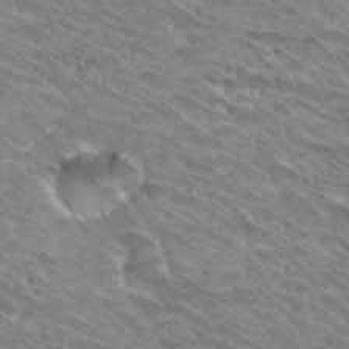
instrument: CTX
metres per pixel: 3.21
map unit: Hto
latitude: 31.8395
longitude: -44.2711
